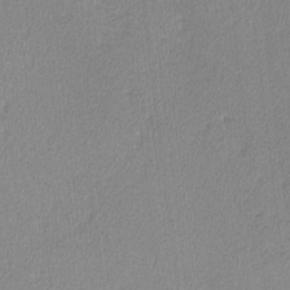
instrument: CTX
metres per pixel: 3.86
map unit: lHvf
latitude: -12.4062
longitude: -100.7813
